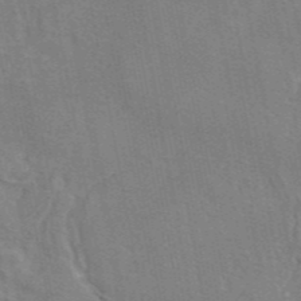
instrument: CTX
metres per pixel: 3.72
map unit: eAb
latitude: 45.2159
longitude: 109.8989
